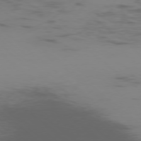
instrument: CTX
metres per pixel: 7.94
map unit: Ap
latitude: -77.7478
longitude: -67.0458
